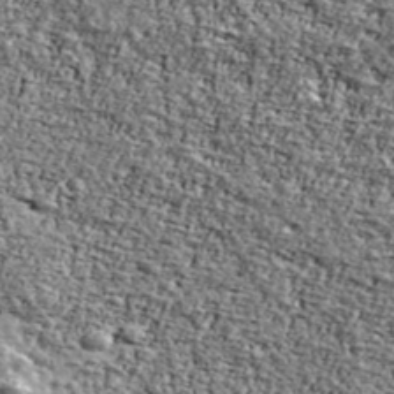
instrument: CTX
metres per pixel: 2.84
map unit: Ave
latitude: 42.0822
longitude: -110.8569
